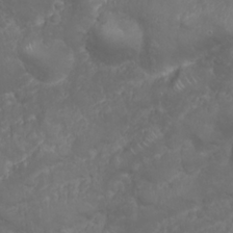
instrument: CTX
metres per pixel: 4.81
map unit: Nhu
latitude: 23.8205
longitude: -60.4034
